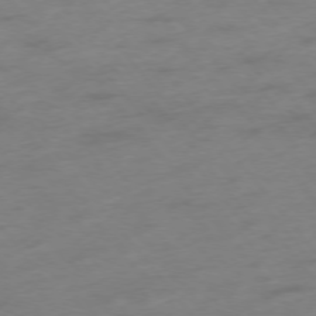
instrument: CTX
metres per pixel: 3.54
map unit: Hpe
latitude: -75.7667
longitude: -12.4223
